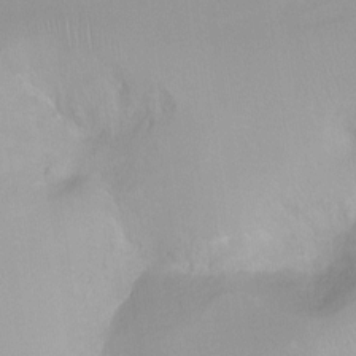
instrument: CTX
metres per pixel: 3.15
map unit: Ht
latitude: -6.5573
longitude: -30.2712
